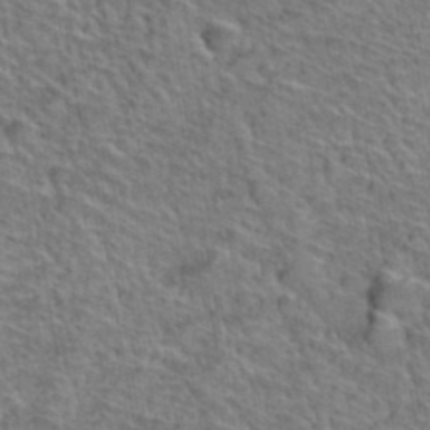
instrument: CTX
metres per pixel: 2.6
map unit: Hto
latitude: 38.4601
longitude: -45.0647
